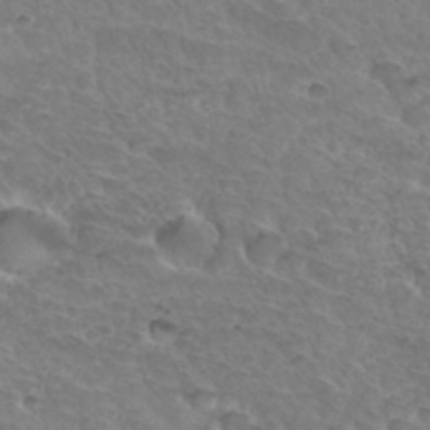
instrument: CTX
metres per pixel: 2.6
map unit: Hto
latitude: 33.6316
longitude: -46.0255
